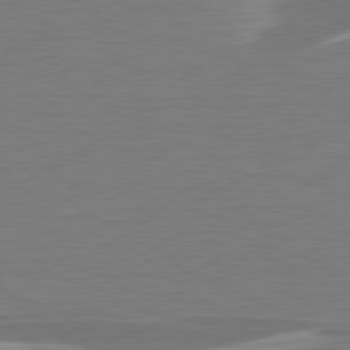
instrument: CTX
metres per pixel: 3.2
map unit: lApd
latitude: 79.1214
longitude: -93.5182
